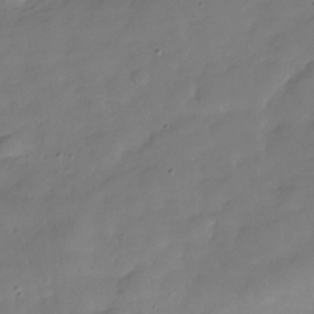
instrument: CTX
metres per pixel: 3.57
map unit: Hve
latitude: -30.4440
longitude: 92.1606
